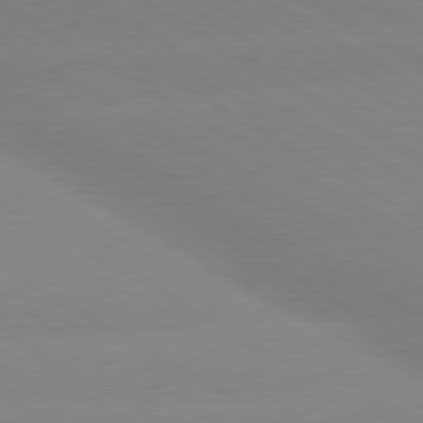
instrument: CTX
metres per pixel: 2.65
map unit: lApd
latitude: 80.0255
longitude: -153.2348
